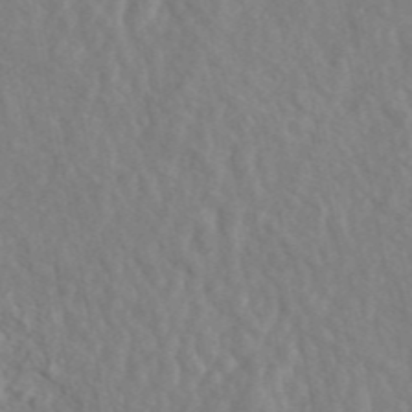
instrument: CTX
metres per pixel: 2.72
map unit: ANa
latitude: 45.0647
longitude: 23.1242
